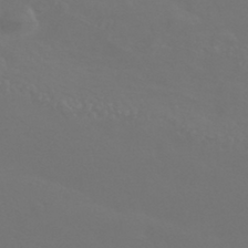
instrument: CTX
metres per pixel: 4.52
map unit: HNhu
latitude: -43.0486
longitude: 94.0094
